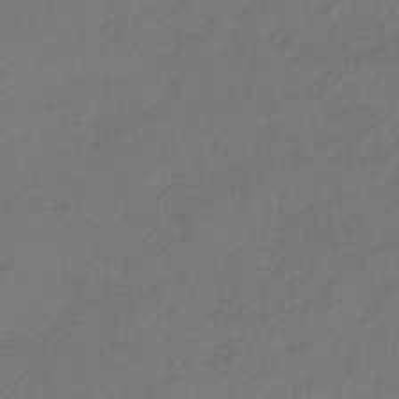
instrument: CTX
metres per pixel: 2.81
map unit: lHb
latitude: -42.9541
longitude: 76.5763
